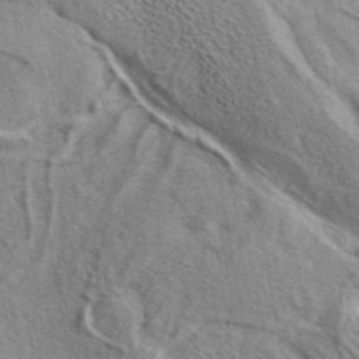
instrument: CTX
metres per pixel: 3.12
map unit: eAb
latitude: 41.1214
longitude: 103.5966
